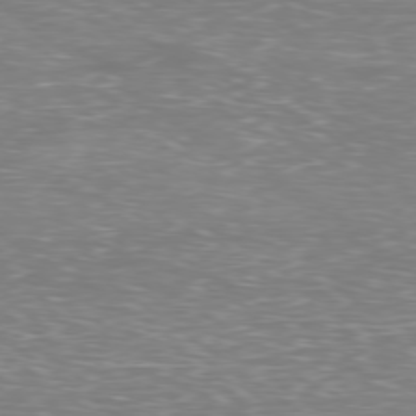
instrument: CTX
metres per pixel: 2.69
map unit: Ap
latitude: -79.0108
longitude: -61.6883
